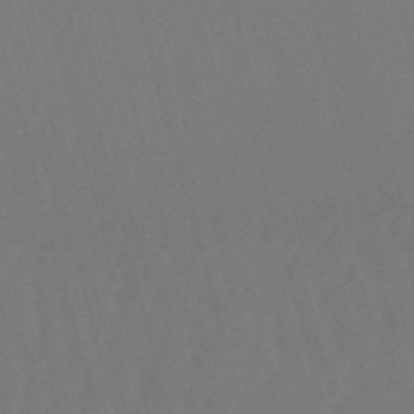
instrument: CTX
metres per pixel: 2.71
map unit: eHb
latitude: -50.9164
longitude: 75.8234
